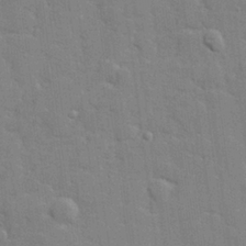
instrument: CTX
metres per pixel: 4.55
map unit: lHvf
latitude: 24.6490
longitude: 142.5573
